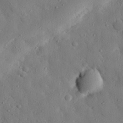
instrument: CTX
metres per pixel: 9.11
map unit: eHh
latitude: 27.9906
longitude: -77.5938
